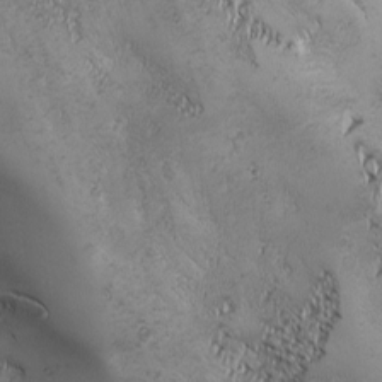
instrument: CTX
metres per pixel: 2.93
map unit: Ave
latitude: -7.3698
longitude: -121.4049
